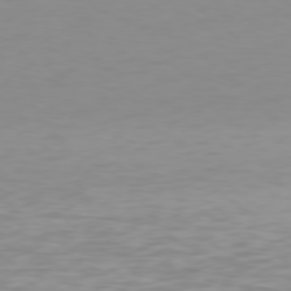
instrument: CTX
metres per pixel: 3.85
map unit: Hpe
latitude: 78.2334
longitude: -138.5735
